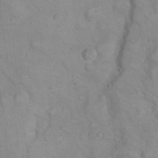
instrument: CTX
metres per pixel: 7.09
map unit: eHh
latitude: 22.1578
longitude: -61.8583
